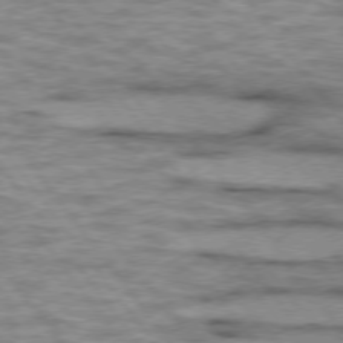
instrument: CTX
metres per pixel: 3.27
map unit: lApd
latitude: 75.2348
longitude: -48.4034
